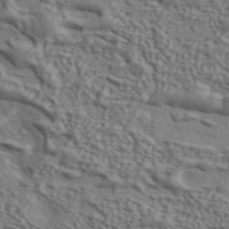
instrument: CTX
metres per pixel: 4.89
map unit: ANa
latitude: 43.9528
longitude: 48.3118
